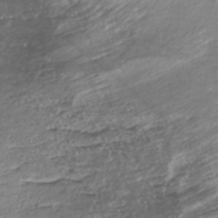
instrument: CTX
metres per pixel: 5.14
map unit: Nhe
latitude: -48.0850
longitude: -172.8380
